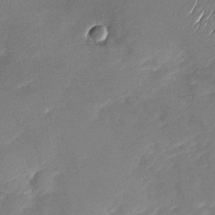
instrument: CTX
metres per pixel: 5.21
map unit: Nhu
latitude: -27.2564
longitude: -62.4223
